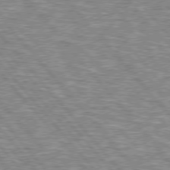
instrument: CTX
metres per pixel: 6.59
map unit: lApd
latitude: 76.1577
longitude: -80.3845
